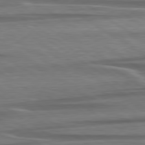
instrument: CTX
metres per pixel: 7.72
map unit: lApd
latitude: 79.6127
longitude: -113.9528
